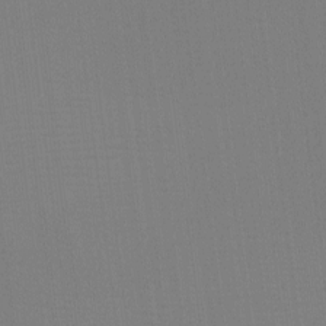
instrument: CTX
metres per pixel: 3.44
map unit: eHh
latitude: -4.1794
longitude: -79.7261
